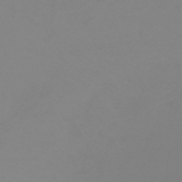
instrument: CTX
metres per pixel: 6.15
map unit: HNb
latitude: -53.7666
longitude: -50.4601
